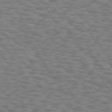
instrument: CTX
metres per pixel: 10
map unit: Hpe
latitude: 73.3482
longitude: -130.7436
